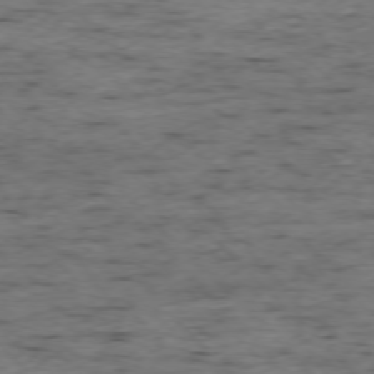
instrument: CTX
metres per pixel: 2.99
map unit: Ap
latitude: -76.5952
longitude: -90.8947
